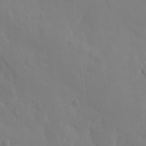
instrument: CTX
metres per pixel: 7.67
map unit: eHh
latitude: -0.5196
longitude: 14.8786
